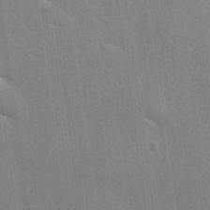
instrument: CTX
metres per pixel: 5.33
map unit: Nhu
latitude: 25.4804
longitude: -54.5546
